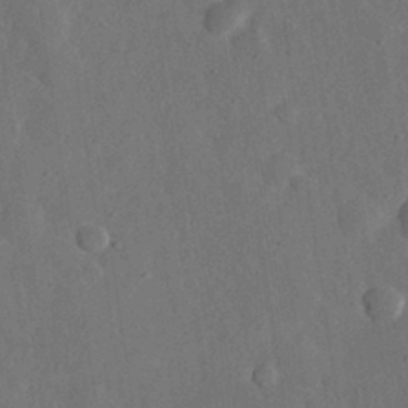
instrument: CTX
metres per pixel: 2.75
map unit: eHh
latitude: 31.5749
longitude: -78.2901
